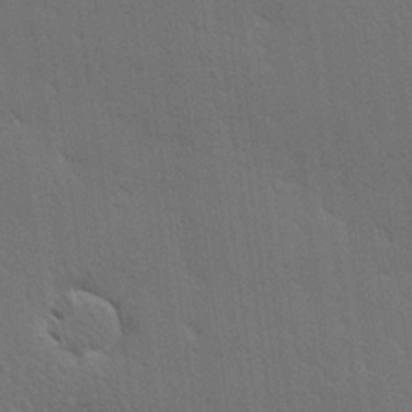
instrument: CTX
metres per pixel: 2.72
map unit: Hve
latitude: 27.1025
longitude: -93.9150
